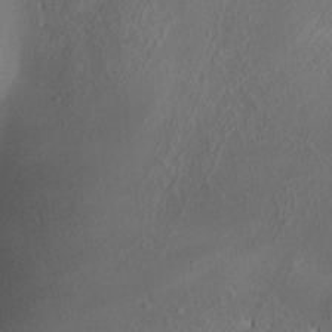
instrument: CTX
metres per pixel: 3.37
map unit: lAa
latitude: 3.1592
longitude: -116.0822
